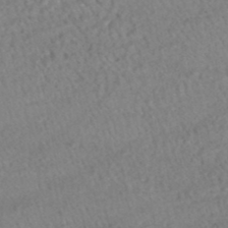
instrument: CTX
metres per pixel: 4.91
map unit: HNhu
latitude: -48.0472
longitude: 102.1984
